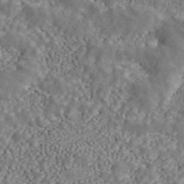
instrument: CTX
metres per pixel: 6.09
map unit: ANa
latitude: 43.9150
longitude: 24.1984
